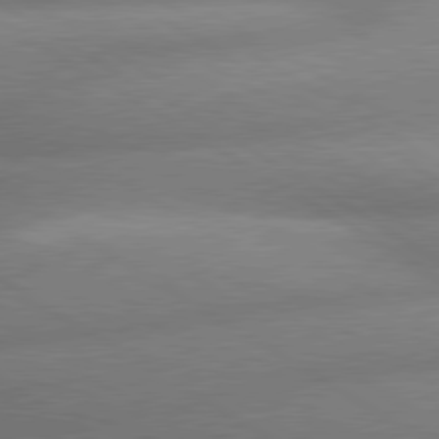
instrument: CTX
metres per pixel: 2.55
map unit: lApd
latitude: 80.1011
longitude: -162.6302
